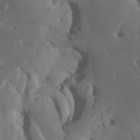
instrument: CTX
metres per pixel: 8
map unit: Htu
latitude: -8.1039
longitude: -66.2522
